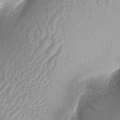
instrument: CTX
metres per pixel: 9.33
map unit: lAa
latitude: -4.5762
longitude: -128.8380
